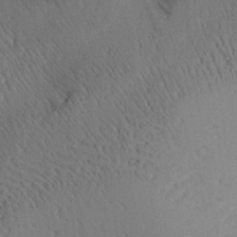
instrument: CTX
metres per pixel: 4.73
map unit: Aa
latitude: 29.6883
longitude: -133.6505
